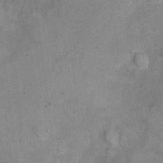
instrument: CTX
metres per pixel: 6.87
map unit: Ht
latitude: 5.0458
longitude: -37.3860
